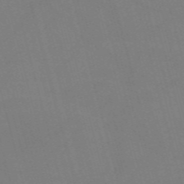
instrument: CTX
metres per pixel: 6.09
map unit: Nve
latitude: -58.8030
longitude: 61.9556
